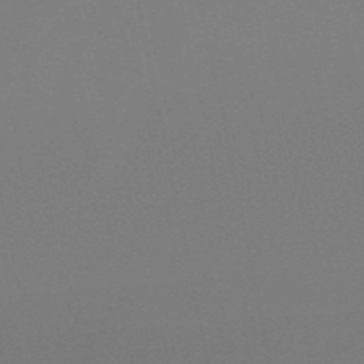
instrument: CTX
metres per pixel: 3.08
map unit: lHb
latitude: -49.6533
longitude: 70.0094
